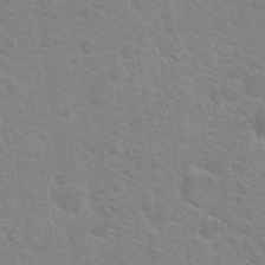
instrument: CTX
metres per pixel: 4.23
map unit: Hto
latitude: 18.7435
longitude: -37.4616
